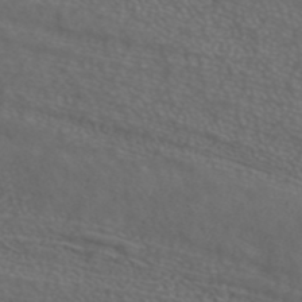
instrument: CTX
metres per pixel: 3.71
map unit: ANa
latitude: 40.2333
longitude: 24.0094
